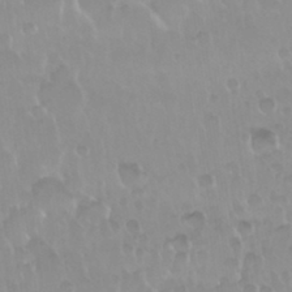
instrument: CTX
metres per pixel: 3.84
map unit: Nhu
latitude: 29.8016
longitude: -56.6868
